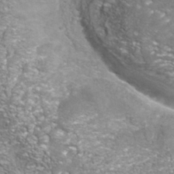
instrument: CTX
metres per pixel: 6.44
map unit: Nhu
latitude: -40.9542
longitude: -84.9892
